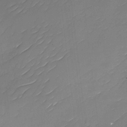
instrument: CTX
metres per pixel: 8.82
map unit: Nhu
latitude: -29.8611
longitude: -73.5372
